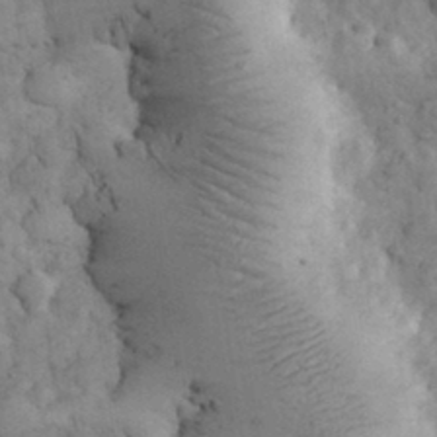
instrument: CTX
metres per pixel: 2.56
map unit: eHh
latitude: 32.3845
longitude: -68.2334
